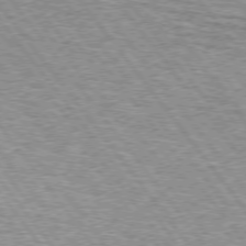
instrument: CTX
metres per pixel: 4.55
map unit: lApd
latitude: 74.6302
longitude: -76.4223
